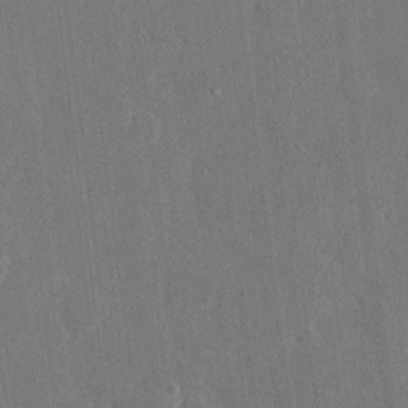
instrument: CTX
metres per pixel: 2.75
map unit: eHh
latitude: 8.1011
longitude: -68.2334
